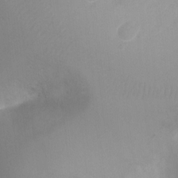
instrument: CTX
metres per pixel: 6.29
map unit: Ht
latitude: -4.2928
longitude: -28.8002
